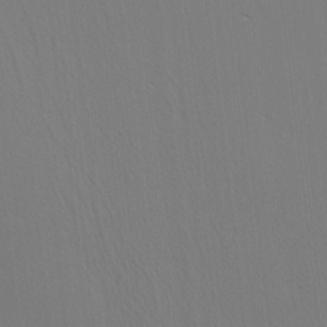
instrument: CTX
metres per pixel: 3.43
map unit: Hve
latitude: 2.9891
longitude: -125.5749
